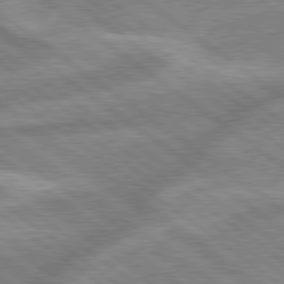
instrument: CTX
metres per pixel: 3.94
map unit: lApd
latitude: 79.3104
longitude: -170.7813
